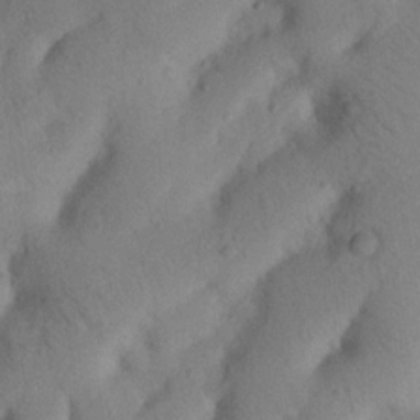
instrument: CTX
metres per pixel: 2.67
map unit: Nhu
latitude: 20.8569
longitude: -74.5168
